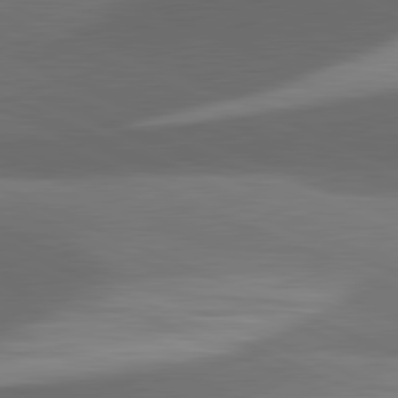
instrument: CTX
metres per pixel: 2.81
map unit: lApd
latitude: 81.4237
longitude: 132.7464
